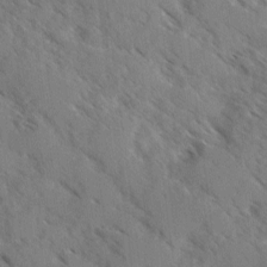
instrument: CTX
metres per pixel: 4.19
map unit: Ave
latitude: -0.3496
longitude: -110.8947
